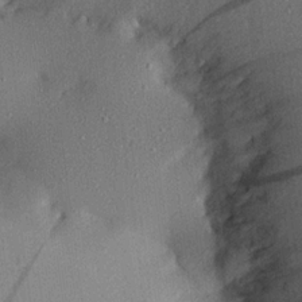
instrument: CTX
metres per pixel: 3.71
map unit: Aa
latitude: 21.0270
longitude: -143.2915
